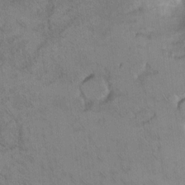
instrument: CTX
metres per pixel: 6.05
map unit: Ht
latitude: 6.7813
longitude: -30.1956
